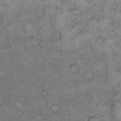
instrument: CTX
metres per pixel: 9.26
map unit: Hto
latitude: 9.2348
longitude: -59.8017
